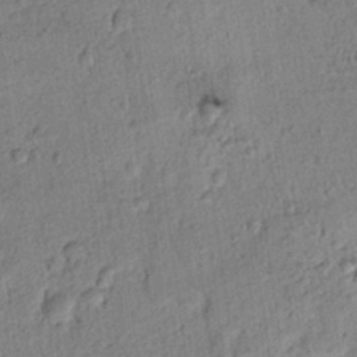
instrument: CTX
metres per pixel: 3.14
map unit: lAvf
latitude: 8.4601
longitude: 165.2754
